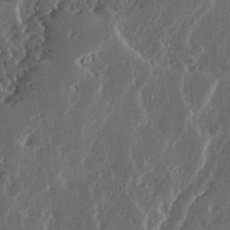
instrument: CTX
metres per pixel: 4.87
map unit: Ave
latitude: 14.1956
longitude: -137.3671
